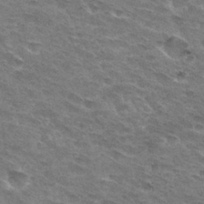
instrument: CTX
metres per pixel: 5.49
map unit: Hto
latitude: 32.2900
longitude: -45.1592
